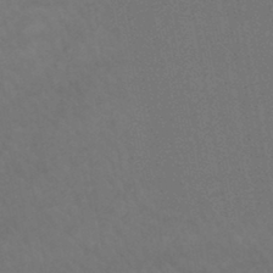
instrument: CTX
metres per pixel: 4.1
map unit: lHb
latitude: -43.6343
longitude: 67.1620
